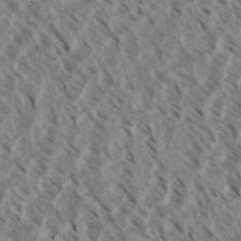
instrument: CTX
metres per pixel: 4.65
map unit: eHh
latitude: 34.5356
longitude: -139.7450
